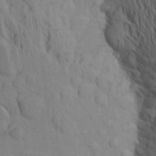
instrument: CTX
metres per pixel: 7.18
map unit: Aa
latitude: 19.2537
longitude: -149.1592
